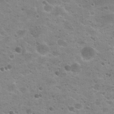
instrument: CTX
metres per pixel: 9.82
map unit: Hto
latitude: 24.4601
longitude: -50.5545
